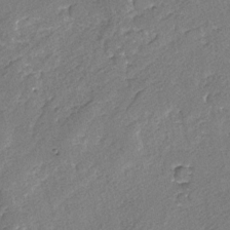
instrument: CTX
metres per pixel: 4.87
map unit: lAvf
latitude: -4.4440
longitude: -108.3656
